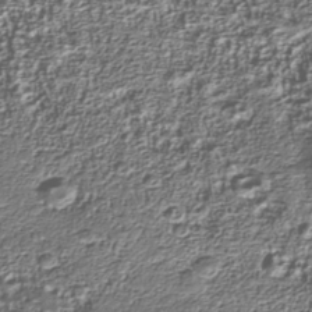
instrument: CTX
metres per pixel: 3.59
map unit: Nhu
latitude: -40.0850
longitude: -86.1578
